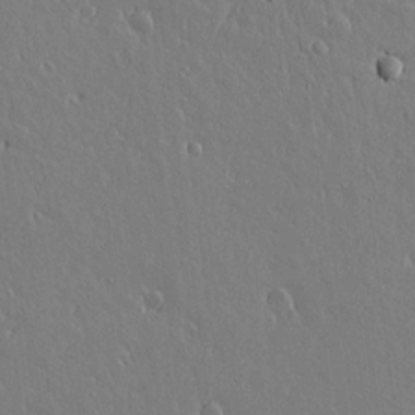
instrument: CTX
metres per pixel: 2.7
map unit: lAvf
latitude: 14.1389
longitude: -127.6316
